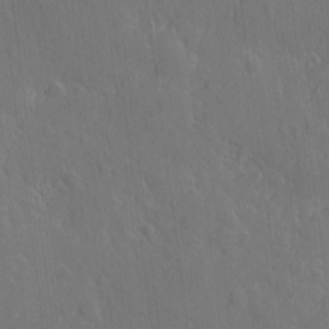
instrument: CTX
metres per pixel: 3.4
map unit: eHh
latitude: 3.8205
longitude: -73.3482
